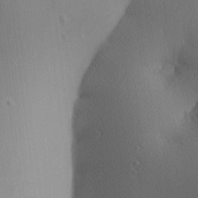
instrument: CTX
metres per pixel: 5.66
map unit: lAa
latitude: 3.3481
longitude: -117.0270
